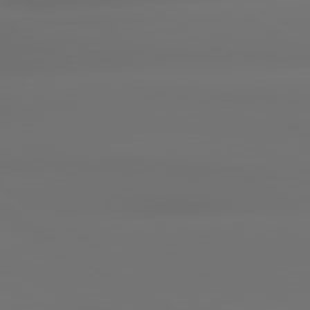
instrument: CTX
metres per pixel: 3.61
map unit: lApd
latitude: 79.4238
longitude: -137.8395
